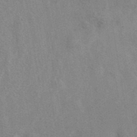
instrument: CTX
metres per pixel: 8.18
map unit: eAb
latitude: 40.9135
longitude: 108.4629
